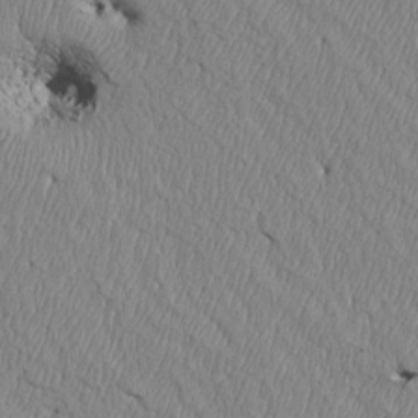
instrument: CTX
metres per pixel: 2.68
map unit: Htu
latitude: 4.1389
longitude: 151.4832
